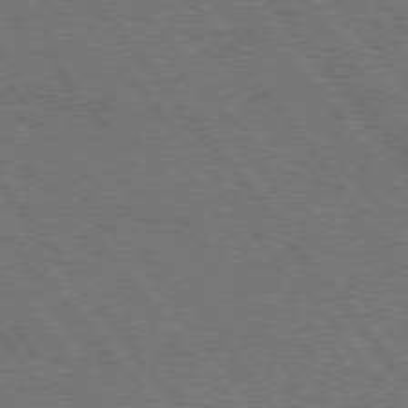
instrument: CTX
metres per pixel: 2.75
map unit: Hpe
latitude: 74.7057
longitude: -150.0444
